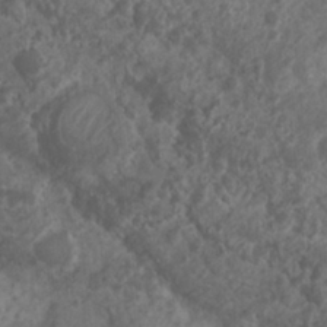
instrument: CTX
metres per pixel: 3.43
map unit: Nhu
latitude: 7.1970
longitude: -21.2159
